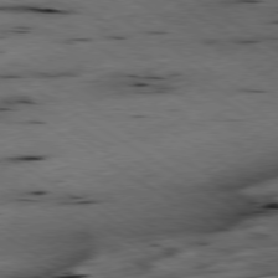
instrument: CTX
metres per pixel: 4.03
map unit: Hpe
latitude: -79.1620
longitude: -20.4979
